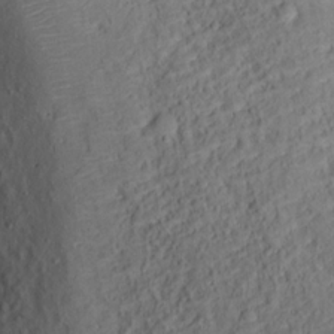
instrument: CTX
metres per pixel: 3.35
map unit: Ht
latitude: 12.4601
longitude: -40.5545
